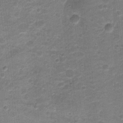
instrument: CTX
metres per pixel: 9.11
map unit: Nhu
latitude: 3.7449
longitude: -17.7260
